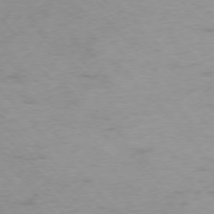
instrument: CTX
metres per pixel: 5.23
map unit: Ap
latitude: -76.1606
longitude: -65.4993
